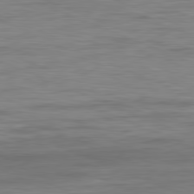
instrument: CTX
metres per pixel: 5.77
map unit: Ap
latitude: -81.8989
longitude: -74.1767
